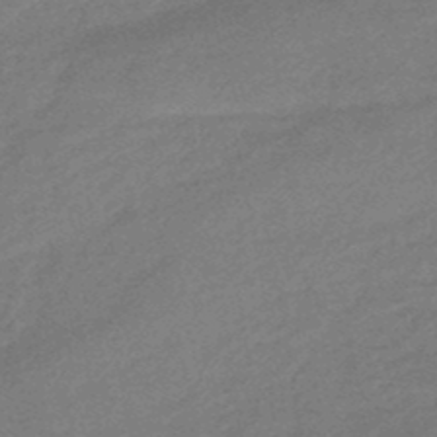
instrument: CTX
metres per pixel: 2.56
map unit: HNhu
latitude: -47.6533
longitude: 89.7855
